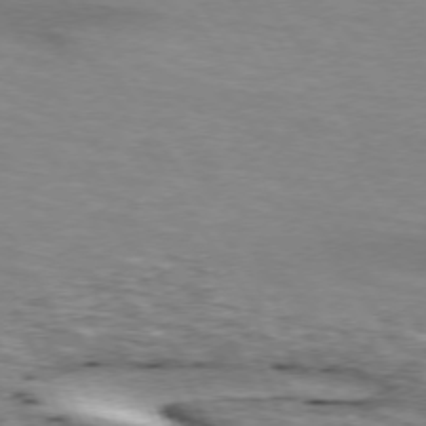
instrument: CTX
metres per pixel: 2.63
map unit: lApd
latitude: 73.4994
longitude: -54.1200
